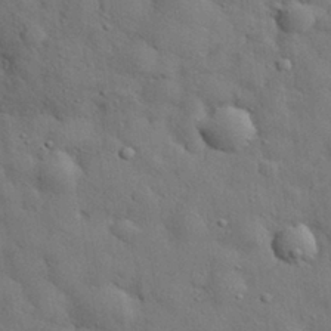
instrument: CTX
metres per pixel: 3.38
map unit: eHh
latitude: 29.4615
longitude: -75.9528
